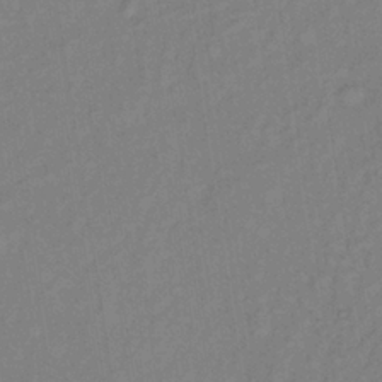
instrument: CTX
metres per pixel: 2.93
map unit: lHb
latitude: -35.1809
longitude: 64.0472
